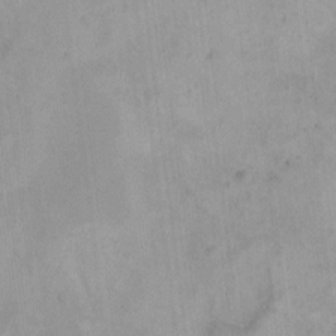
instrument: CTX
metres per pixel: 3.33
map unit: HNhu
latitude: 5.4804
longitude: 3.8611
